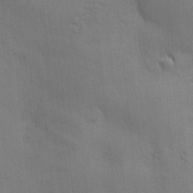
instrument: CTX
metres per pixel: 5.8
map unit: Ave
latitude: -6.8030
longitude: -120.5168
